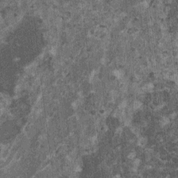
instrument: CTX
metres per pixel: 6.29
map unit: HNhu
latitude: 0.6868
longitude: 5.2376
